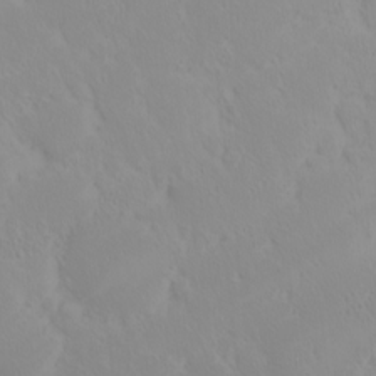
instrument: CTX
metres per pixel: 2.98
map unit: eHh
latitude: -1.9367
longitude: 20.2550
